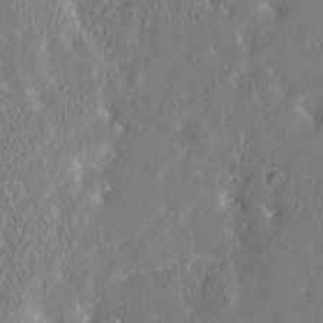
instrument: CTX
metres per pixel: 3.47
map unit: Htu
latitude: -4.2739
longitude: 174.2361
